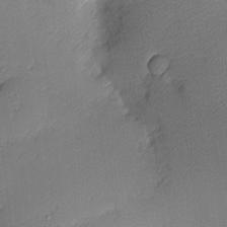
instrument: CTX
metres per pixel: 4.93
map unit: Nhu
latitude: 2.4034
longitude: -75.4238
